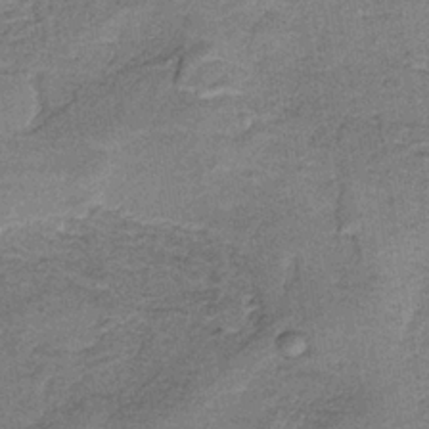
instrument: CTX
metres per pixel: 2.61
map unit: HNb
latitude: -34.6329
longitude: 54.2173
